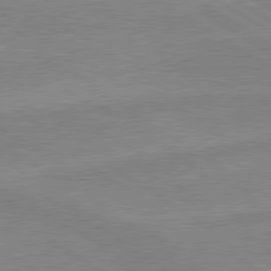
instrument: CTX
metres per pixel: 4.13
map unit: lApd
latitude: 80.1200
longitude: -175.0459
